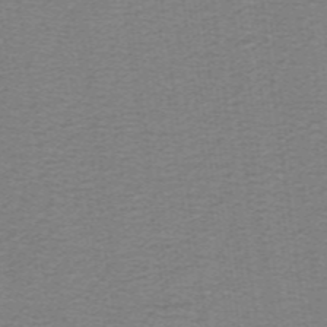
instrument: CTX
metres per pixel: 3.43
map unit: lHb
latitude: -41.6533
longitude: 54.2740
